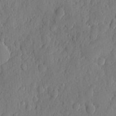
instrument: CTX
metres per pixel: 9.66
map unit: eHh
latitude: 6.8191
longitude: -73.6316
